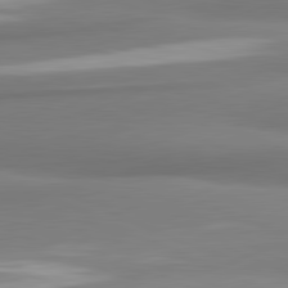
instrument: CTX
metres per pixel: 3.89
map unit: lApd
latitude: 81.5560
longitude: 176.0094
